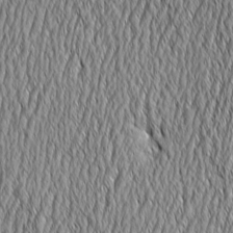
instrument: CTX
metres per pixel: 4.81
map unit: Aa
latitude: 6.7435
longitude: -129.6694
